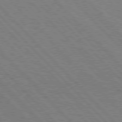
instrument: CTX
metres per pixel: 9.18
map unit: Hpe
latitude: 77.1781
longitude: -126.3278
